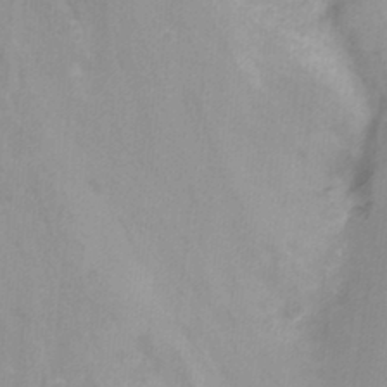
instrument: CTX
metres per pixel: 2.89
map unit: Nhu
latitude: -8.6518
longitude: -49.4048
